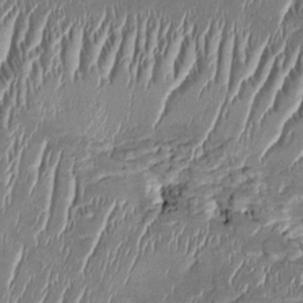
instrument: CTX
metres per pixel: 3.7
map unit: Htu
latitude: -1.6722
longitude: 149.7667
